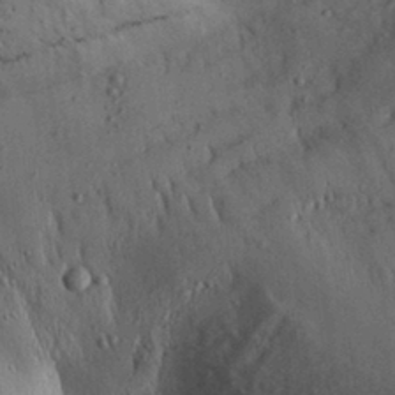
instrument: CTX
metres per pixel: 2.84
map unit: Aa
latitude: 31.1215
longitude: -137.7261
